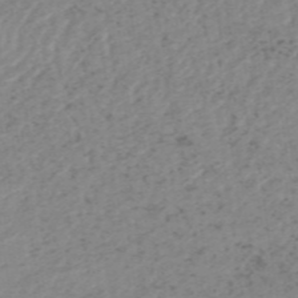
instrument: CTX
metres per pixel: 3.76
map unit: HNhu
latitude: -48.4818
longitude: 30.6518
